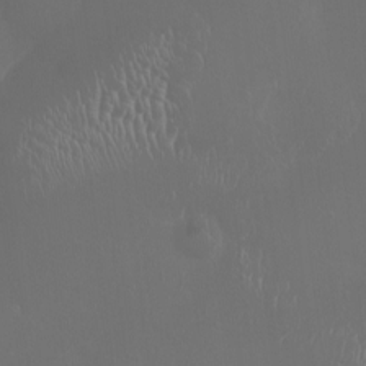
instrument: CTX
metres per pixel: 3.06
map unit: HNhu
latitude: -1.3132
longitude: 1.1620
